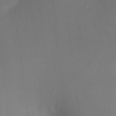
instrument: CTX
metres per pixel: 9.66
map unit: HNhu
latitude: 8.4601
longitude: 9.0108
